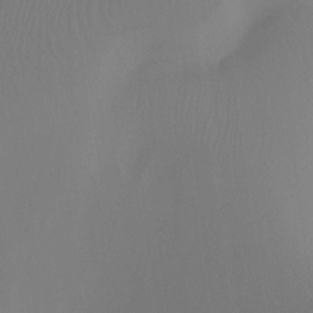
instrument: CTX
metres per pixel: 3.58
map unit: Ht
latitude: -12.3495
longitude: -48.4979
